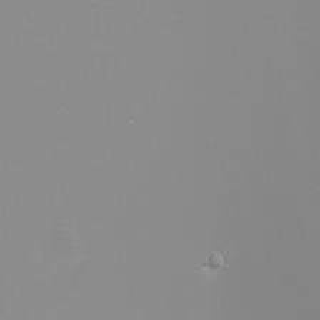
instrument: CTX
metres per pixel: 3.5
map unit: Nhu
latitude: -5.3509
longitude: -90.4412
